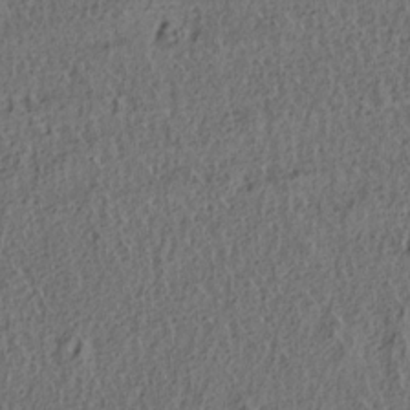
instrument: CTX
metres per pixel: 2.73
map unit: lAa
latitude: 4.5735
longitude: -113.4804
